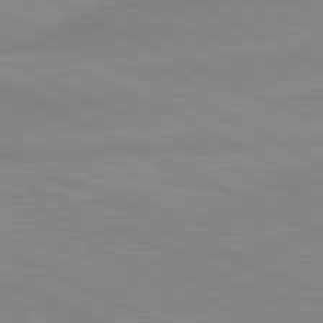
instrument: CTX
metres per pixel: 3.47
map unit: lApd
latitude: 81.3482
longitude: -172.4223
